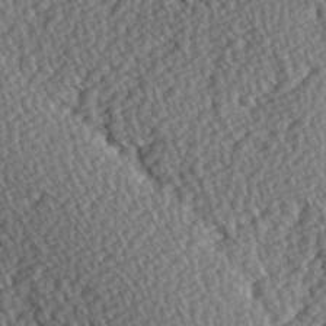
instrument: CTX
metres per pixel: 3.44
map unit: Hve
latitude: 3.2159
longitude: -123.4615
